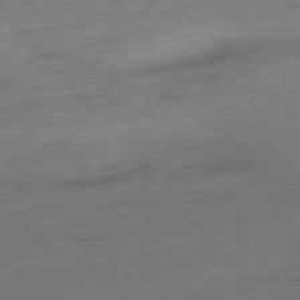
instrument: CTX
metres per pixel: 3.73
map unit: Hpe
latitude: -76.5574
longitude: -12.2523
